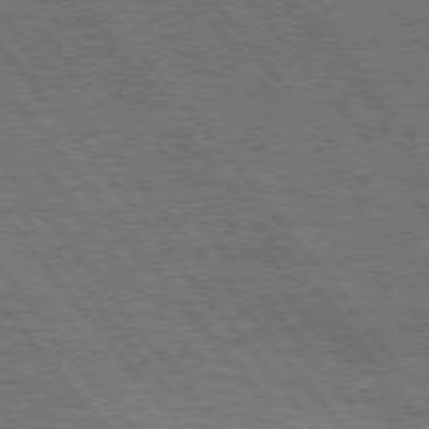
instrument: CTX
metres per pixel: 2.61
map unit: Hpe
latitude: 75.0836
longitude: -150.1200
